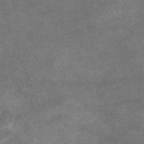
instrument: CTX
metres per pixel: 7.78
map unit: eAb
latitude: 47.4994
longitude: 125.3321
